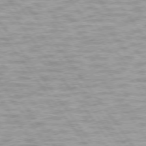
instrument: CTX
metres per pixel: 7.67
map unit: lApd
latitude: 74.8947
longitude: -48.3656
